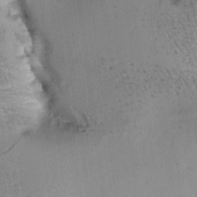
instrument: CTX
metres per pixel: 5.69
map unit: Aa
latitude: 9.7828
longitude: -141.9339
